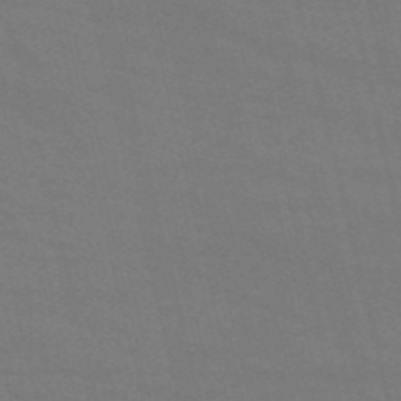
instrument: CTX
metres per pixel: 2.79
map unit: HNb
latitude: -54.6330
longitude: -37.4993
